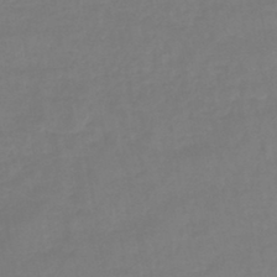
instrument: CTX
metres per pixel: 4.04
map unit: lHb
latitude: -44.5007
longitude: 66.1417
